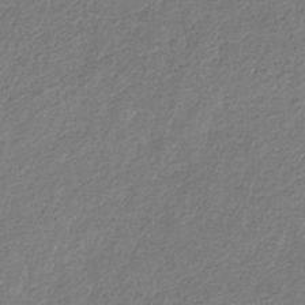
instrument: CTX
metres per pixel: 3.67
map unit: eHb
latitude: -30.4440
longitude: 68.7085
